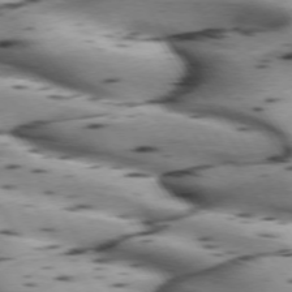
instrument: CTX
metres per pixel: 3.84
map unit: lApd
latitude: 72.6869
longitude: -52.6680
